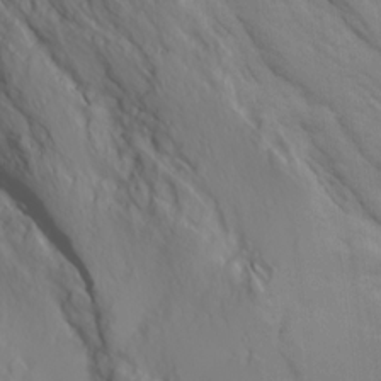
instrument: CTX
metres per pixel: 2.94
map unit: Ave
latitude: 16.8758
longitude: -129.1214
